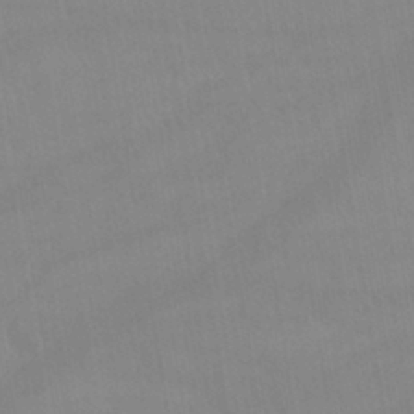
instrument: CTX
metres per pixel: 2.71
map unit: lHb
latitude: -40.1606
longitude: 66.4818
